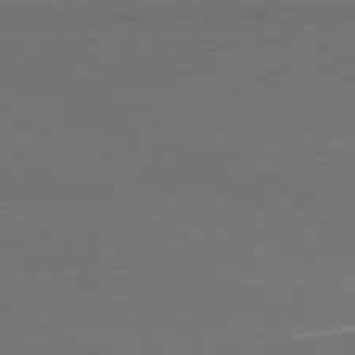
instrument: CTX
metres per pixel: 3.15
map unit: lApd
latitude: 81.1592
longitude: 149.4644
